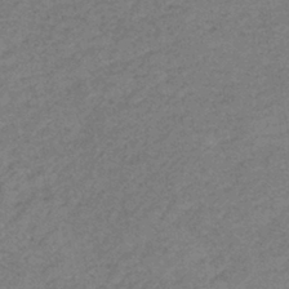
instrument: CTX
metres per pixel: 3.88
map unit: lHb
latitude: -42.1605
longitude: 80.4818
